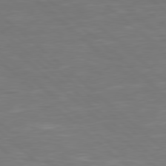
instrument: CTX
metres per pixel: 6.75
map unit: Hpe
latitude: 78.1389
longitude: -125.3292
